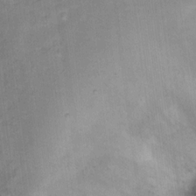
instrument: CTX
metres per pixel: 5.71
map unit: Ht
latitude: 10.8380
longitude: -40.4789
